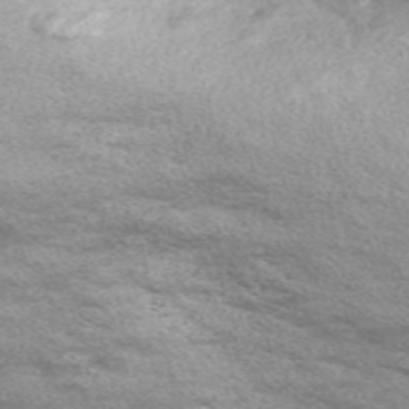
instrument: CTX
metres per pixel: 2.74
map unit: Nve
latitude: -58.7841
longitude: 57.2187
